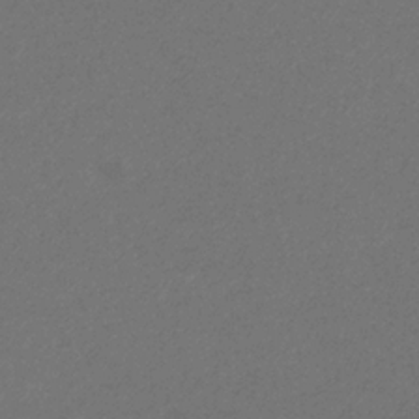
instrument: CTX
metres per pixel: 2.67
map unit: eHb
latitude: -32.2362
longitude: 69.6155
